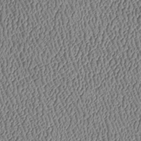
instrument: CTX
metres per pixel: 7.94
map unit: Htu
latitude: -7.5777
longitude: 156.8219
